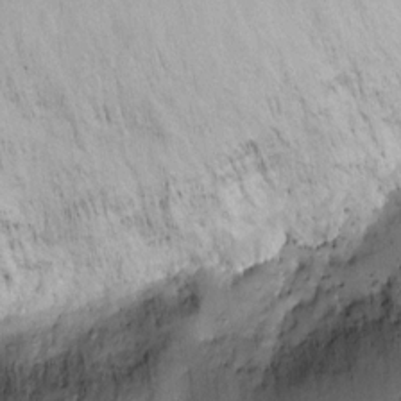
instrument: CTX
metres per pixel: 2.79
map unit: Htu
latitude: 2.1766
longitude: 148.1984
